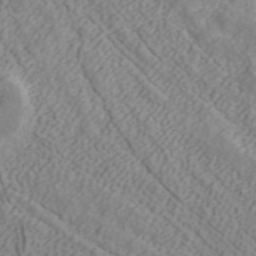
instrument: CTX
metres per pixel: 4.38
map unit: ANa
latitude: 40.2333
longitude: 34.9542
